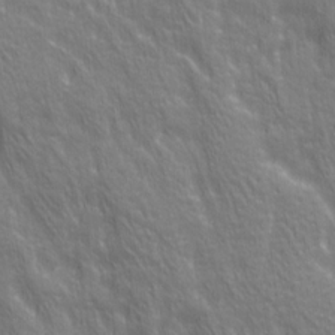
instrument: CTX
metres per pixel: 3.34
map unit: Ave
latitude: 20.8380
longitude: -134.4790
